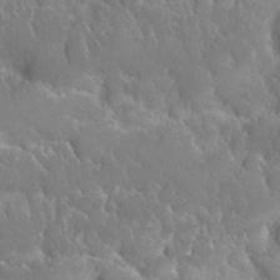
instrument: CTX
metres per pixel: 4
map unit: Nhu
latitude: 24.4034
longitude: -60.5545
